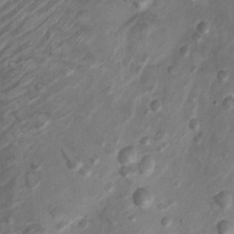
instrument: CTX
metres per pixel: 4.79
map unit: Nhu
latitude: 5.4804
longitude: -18.3467
